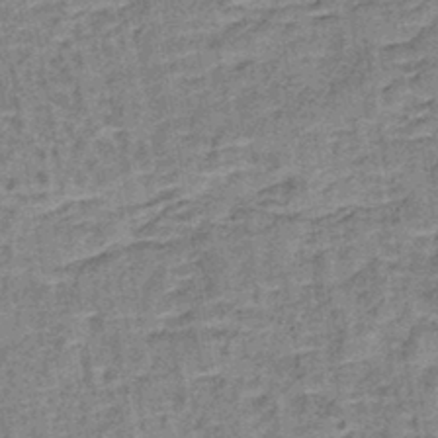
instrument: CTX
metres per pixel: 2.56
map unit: lHb
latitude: -40.9353
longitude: 57.7666
